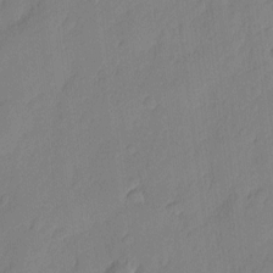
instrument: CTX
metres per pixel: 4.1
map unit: eHh
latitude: 5.5560
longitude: -75.9906
